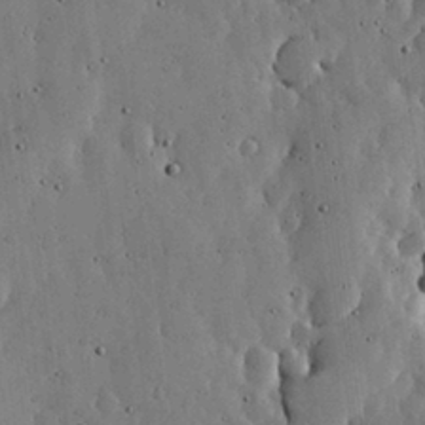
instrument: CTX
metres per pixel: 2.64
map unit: lHvf
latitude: 18.9891
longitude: -114.0255
